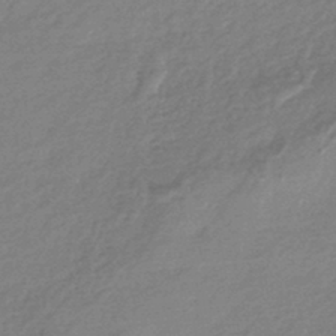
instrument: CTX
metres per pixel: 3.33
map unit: HNhu
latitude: -44.6896
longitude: 93.7100
